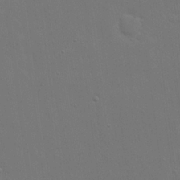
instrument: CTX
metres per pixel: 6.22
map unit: eHh
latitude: 19.8205
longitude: -66.9891
